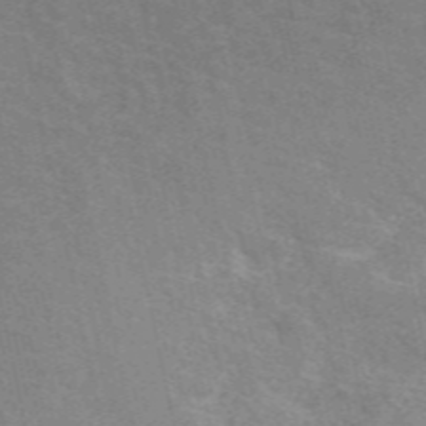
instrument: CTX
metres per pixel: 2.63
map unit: eAb
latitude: 50.5545
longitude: 111.2376
